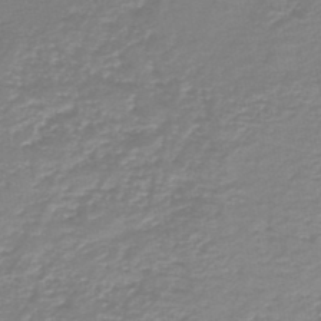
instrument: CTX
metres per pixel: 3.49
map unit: HNb
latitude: -46.3873
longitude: 52.0094
